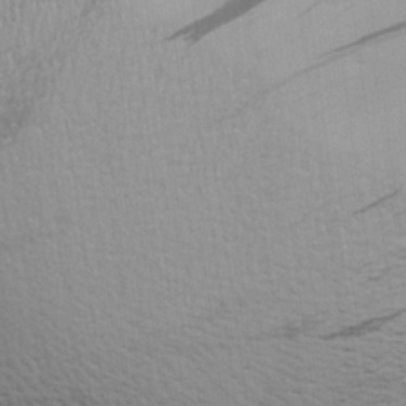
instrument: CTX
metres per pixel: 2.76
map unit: Aa
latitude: 23.5938
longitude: -150.2522
